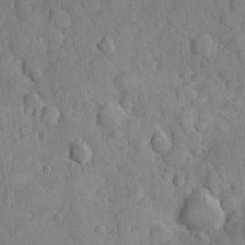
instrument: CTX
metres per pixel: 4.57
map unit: Hve
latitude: 24.1955
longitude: 148.7464
